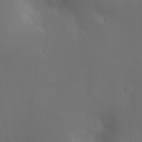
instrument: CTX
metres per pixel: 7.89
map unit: Ht
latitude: -12.2929
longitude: -44.5734
